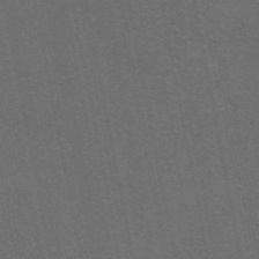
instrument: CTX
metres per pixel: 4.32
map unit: eAb
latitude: 47.4238
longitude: 116.4817
